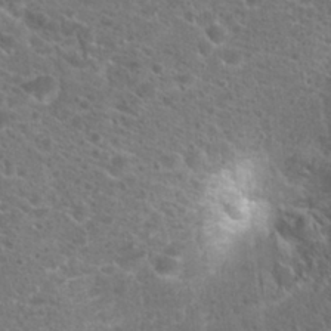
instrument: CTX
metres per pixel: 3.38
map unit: Hto
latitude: 20.6869
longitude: -38.6868
